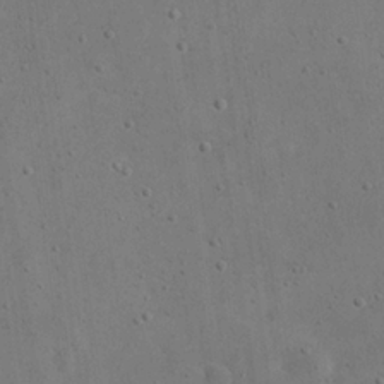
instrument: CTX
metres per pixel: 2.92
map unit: eHh
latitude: 23.2915
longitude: -66.9324
